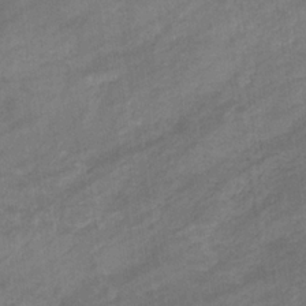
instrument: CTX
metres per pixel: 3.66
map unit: eHb
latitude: -33.2754
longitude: 71.6155
